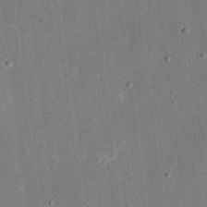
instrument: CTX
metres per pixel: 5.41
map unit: eHh
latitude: 17.6316
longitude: -70.7813
